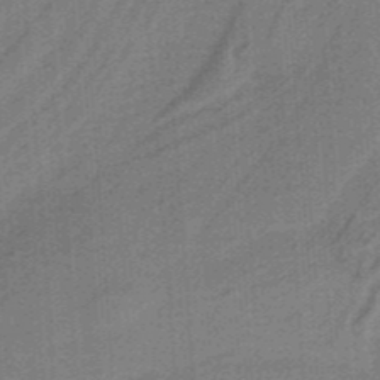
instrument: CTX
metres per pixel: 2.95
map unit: HNb
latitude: -38.1795
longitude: 54.1795
